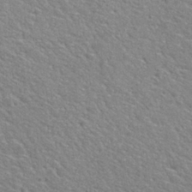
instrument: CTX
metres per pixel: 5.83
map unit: Nhu
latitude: 30.5168
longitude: -48.7057
